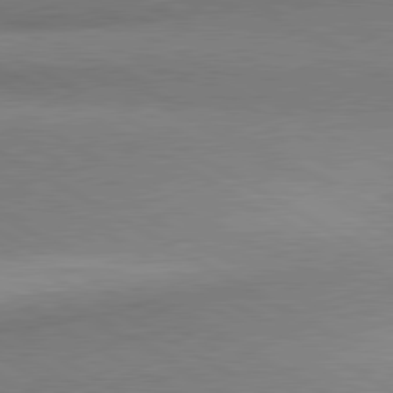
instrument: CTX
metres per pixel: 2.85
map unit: lApd
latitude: 80.5924
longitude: 166.3495
